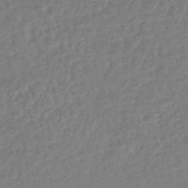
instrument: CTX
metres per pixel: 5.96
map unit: lHb
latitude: -41.3887
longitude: 72.8975
